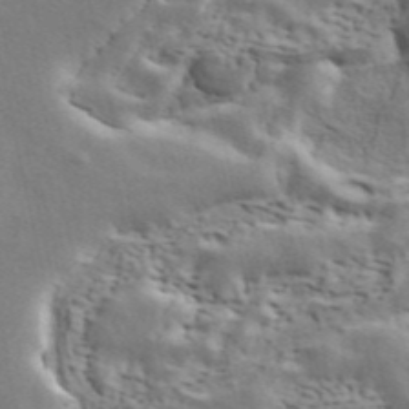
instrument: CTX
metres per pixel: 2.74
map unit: ANa
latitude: 42.4979
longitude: 47.0297
